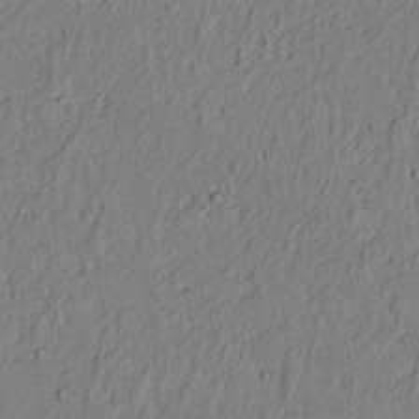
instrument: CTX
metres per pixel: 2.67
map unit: lAvf
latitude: 5.8016
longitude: 167.8800
